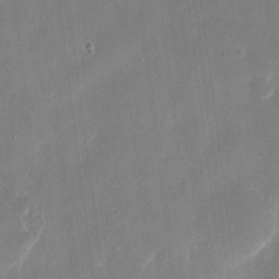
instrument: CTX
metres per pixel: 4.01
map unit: eHh
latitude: 9.6127
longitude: -70.6490
